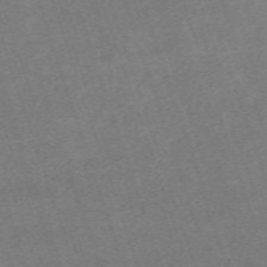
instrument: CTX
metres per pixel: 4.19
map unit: eHh
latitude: -63.8233
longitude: 50.2361
